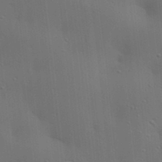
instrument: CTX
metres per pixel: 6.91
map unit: lAa
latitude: 18.5168
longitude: -139.1214
